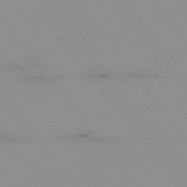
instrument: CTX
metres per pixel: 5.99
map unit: Hpe
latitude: -74.8597
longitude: 3.4454
